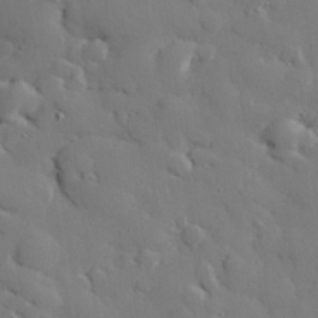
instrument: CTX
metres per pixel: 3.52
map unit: eHh
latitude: 28.8758
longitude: -81.4804
